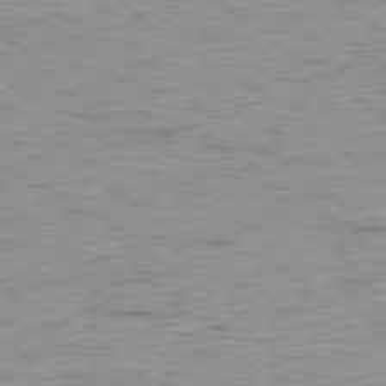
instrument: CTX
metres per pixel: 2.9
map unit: Hpe
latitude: -79.0486
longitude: 9.5210
